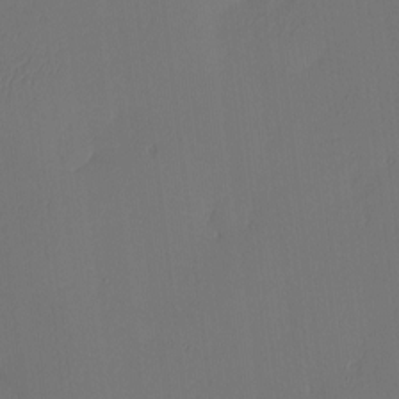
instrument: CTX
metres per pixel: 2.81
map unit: eHh
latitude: -3.5777
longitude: 17.1620
